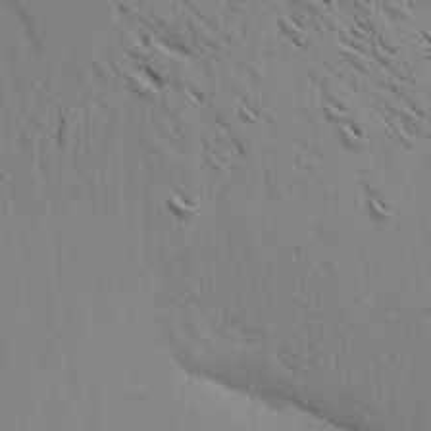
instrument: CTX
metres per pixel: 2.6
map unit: Aa
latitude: 20.2145
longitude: -148.0444
